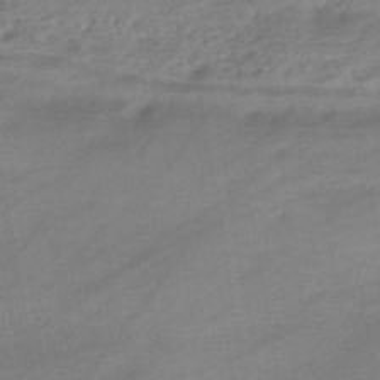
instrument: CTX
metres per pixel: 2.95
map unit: eHb
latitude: -42.9919
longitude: 85.3131
